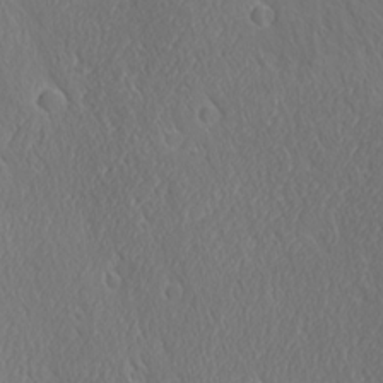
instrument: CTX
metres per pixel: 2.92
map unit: Ave
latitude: 21.4805
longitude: -136.9325
